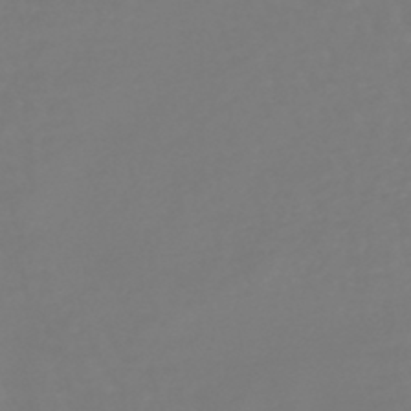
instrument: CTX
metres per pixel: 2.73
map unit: eHb
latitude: -46.4251
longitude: 81.1431
